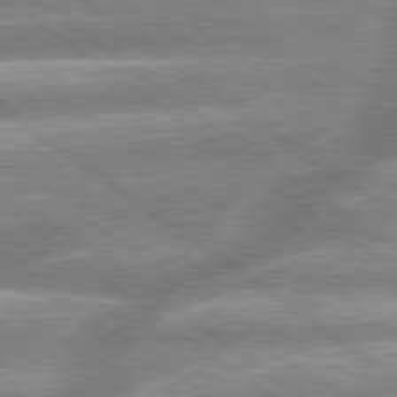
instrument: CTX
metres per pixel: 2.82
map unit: lApd
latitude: 79.3482
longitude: -158.8002
